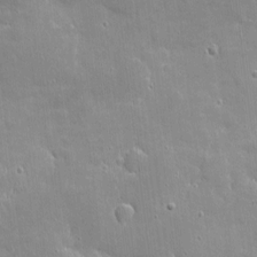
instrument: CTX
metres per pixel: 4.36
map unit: eHh
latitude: 4.0633
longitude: -70.5923
